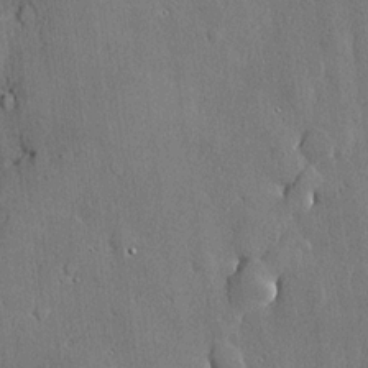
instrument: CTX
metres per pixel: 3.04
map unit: lHvf
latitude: 21.1970
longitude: 145.4454
